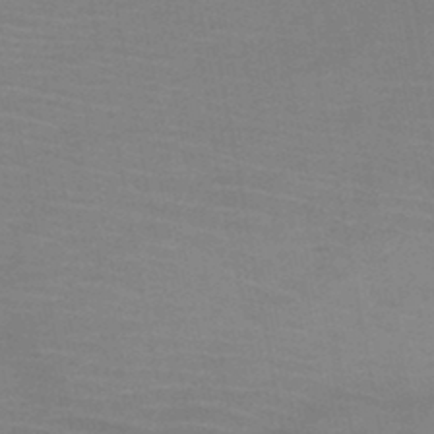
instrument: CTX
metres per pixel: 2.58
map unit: HNb
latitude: -46.3117
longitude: -44.8947
